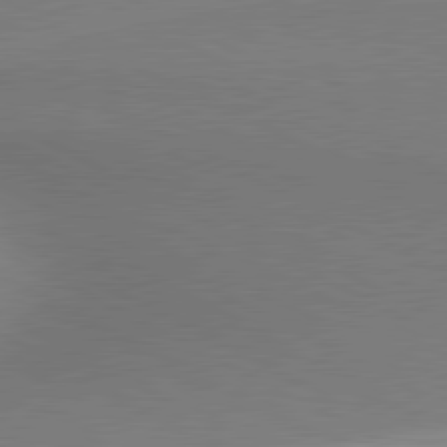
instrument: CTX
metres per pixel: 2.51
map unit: lApd
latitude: 80.7813
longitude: 162.7085
